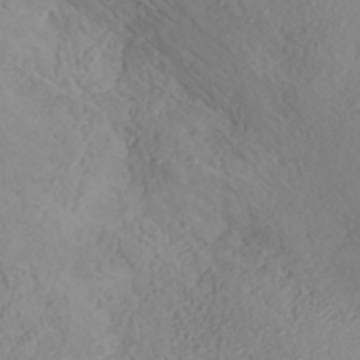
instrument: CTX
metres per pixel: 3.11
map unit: ANa
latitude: 35.5182
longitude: 14.4440
